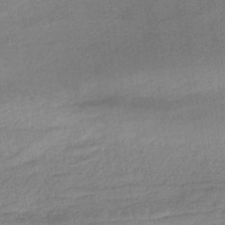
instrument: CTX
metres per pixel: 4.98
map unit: HNb
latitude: -36.5384
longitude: 56.9541
